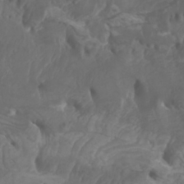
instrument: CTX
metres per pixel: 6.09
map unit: Htu
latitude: -6.3873
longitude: -76.4979
